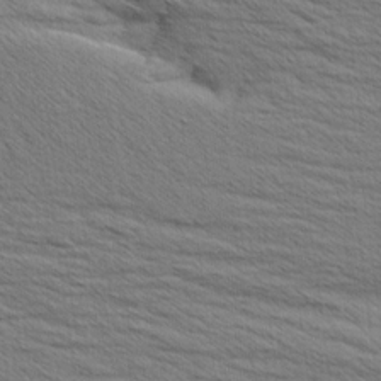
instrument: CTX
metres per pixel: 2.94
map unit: Aa
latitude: 6.4412
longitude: -136.9325
